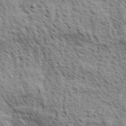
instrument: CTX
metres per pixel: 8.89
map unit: eHh
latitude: 33.7828
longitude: -140.8380
